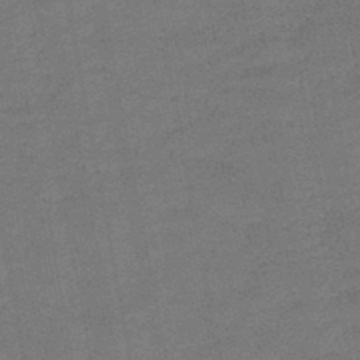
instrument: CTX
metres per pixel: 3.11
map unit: HNb
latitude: -47.7288
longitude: -39.1403
